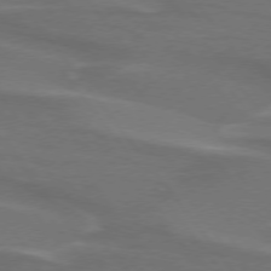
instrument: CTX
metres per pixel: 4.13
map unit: lApd
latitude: 74.6679
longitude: -62.9325
